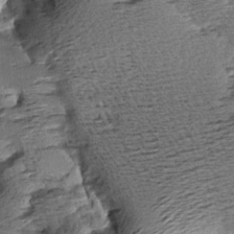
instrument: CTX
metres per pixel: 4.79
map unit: Aa
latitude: 8.5168
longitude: -141.5182
